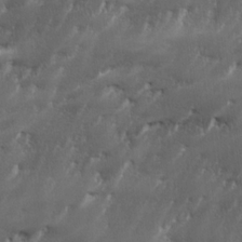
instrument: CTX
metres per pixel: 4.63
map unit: Ave
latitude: 15.7639
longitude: -135.6505
